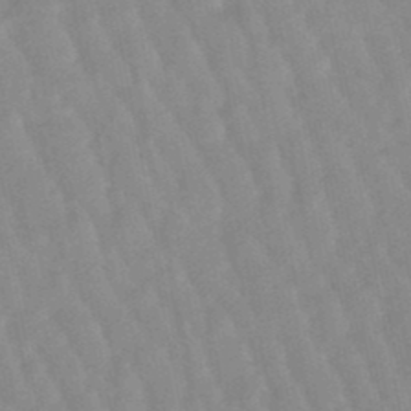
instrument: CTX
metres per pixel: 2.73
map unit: lHb
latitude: -48.2929
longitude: 75.4455
